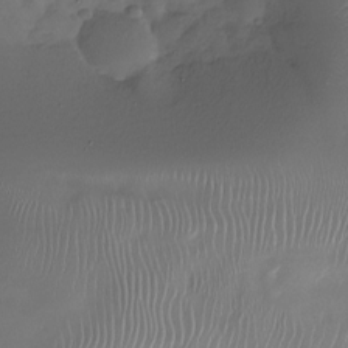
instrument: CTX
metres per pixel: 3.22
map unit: Nhu
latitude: -27.3698
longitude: -60.9891
